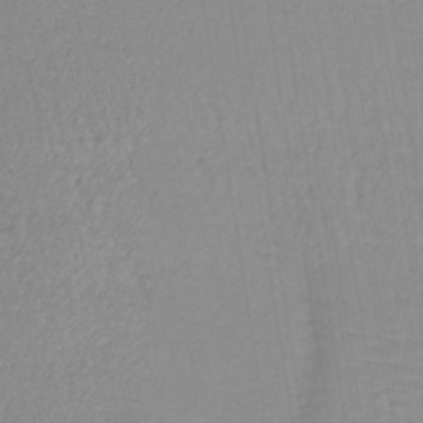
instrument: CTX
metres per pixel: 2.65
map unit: lHb
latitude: -41.5210
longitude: 70.9542
